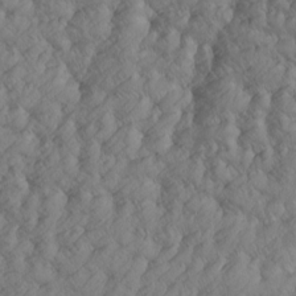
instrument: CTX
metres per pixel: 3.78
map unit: Htu
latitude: -5.0864
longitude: -176.6679
